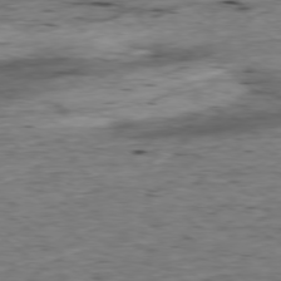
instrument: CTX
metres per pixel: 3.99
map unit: Ap
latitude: -78.4818
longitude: -90.3656
